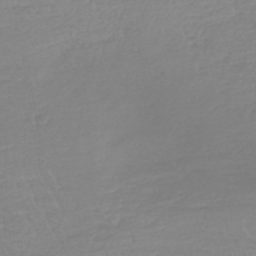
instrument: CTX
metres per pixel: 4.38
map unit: lHb
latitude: -44.4440
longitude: 72.1606
